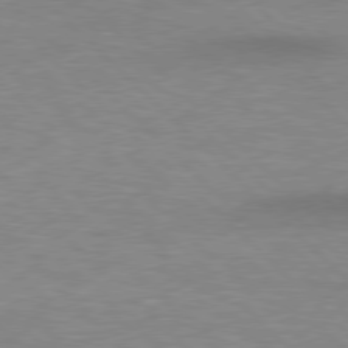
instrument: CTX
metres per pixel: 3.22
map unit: Hpe
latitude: 77.4615
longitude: -156.3467
